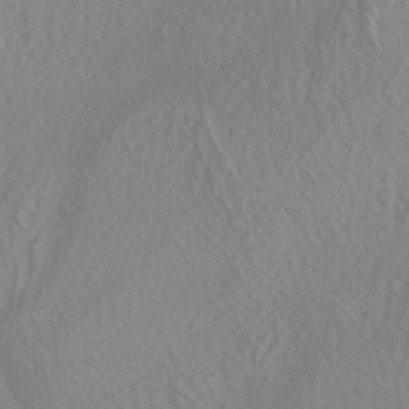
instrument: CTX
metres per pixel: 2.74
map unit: Nhu
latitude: -7.4076
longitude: -94.4412
